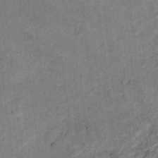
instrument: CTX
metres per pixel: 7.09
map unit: Hto
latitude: 8.2523
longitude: -36.3467
